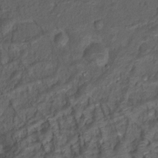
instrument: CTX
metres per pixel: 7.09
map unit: Nhu
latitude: 12.4601
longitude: -28.3467
